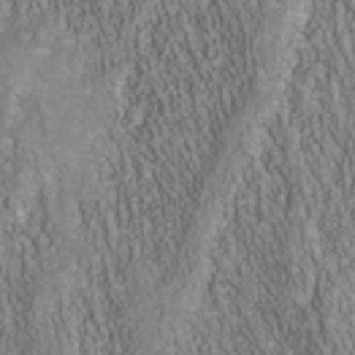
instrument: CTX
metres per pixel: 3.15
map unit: Nhu
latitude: -40.5007
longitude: -85.5371
